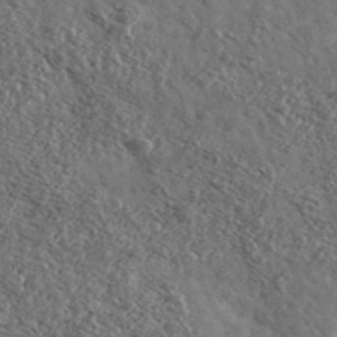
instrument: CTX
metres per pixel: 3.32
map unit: Ave
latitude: 39.4993
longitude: -108.0255
